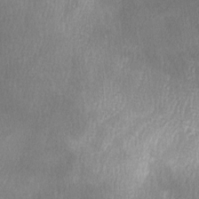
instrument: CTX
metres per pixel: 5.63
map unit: Ave
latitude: -7.0864
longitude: -122.8569
